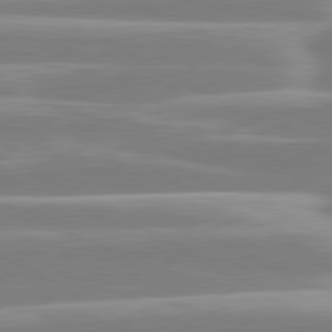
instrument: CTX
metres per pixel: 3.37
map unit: lApd
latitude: 80.6868
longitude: -128.8002
